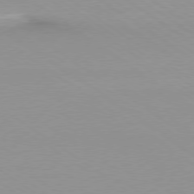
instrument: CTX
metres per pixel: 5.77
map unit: Ap
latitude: -79.3698
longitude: -55.1970
